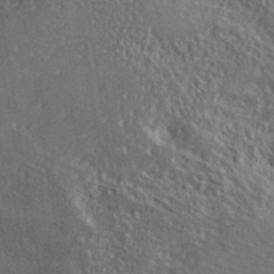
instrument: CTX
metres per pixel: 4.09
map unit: ANa
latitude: 39.1214
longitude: -90.9136
